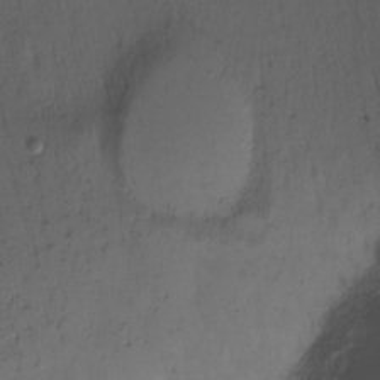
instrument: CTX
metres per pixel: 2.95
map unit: Nhu
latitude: -11.1620
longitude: -45.6694
